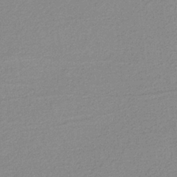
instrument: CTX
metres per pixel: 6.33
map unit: eAb
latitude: -38.3495
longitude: 52.0850
